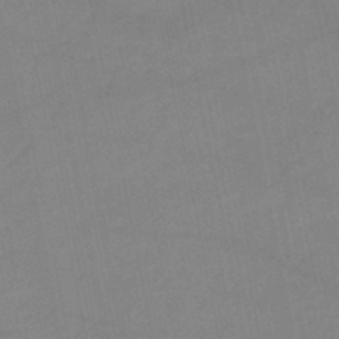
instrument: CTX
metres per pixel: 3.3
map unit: lHb
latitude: -46.4251
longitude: 61.1053
